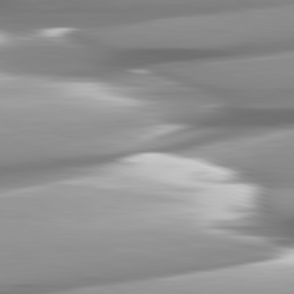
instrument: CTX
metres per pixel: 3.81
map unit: lApd
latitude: 82.3656
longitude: -147.2348
